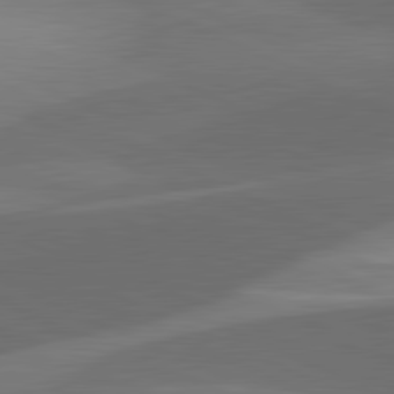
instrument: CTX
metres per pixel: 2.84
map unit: lApd
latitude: 81.6505
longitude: 126.2361
